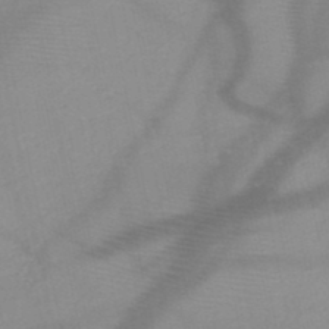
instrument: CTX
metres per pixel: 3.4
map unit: HNb
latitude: -48.2551
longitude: -41.1403
